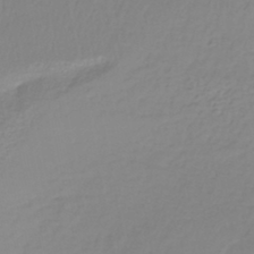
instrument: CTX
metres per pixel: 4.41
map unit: lHb
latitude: -37.0864
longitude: 61.6155
